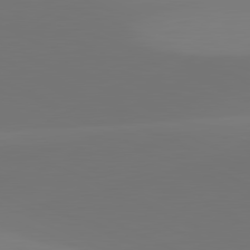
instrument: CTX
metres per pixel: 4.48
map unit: lApd
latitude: 81.7827
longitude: 128.9920
